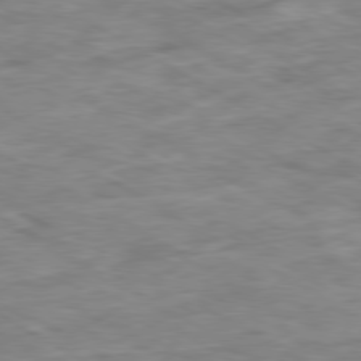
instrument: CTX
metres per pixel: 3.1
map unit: Ap
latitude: -80.2551
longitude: -73.7828
